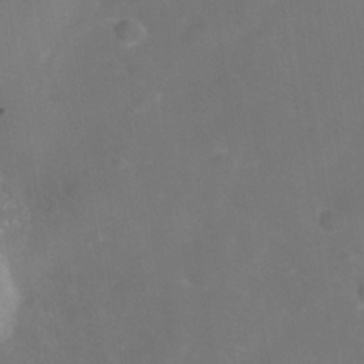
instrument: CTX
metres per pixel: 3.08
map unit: Nhe
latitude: -38.2173
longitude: -112.6301
